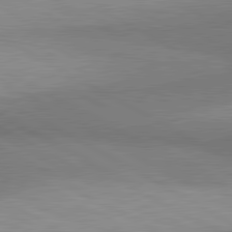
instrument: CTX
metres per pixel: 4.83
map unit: lApd
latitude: 81.0269
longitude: 159.2564
